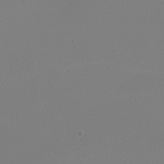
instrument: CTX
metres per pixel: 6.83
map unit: eHh
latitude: -5.6533
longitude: -84.2901
